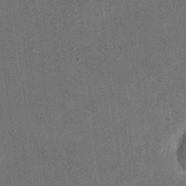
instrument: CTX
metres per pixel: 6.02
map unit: eHh
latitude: 18.8758
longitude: -68.9136
